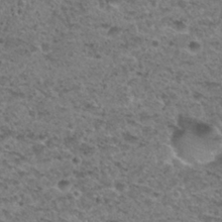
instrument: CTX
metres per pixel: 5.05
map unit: Hto
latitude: 30.0633
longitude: -48.4790
